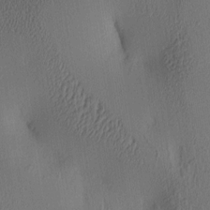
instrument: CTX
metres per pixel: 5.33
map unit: lAa
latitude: 5.4048
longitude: -113.2159
